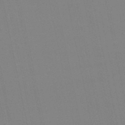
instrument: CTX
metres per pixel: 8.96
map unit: eHb
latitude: -50.1606
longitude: 68.4251
